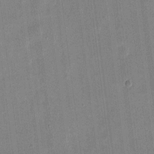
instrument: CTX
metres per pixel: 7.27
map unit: eHh
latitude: 10.7813
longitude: -69.8772
